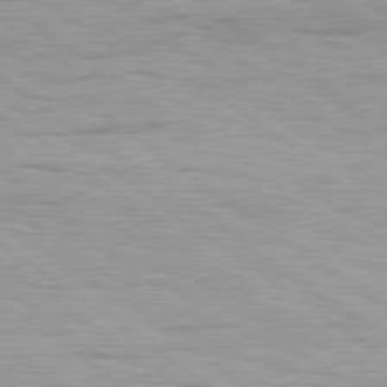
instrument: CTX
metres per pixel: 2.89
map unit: Hpe
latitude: 79.1592
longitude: -154.9136
